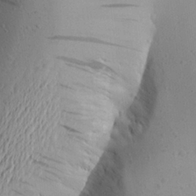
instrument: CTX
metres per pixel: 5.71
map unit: Aa
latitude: 24.6679
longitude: -144.8380
